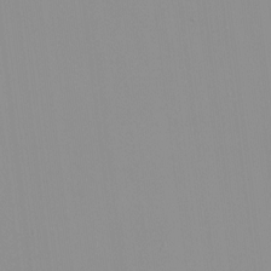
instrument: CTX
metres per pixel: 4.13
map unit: HNhu
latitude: -1.2187
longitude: -6.1200
